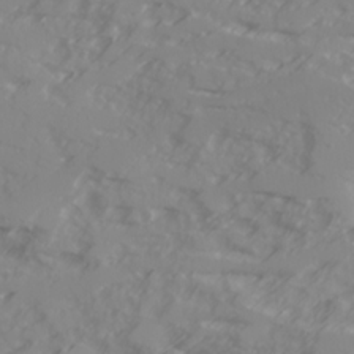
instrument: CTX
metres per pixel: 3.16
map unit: Ave
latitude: 17.6694
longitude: -129.3293
